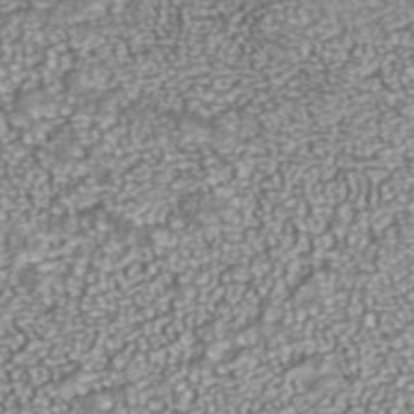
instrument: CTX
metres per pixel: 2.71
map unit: ANa
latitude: 43.1970
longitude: 35.7100
